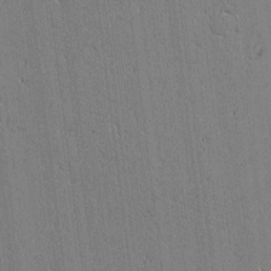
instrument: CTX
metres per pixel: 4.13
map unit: lAvf
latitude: -1.0676
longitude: -105.6316
